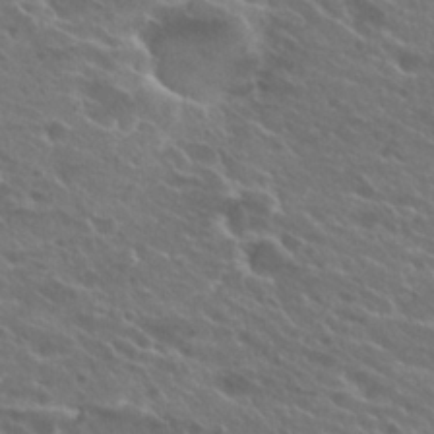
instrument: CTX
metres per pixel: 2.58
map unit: Hto
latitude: 25.7827
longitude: -40.1010
